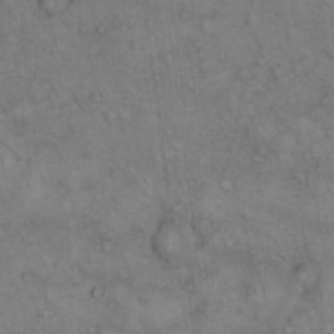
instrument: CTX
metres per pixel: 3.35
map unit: eHh
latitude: 17.1214
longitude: -63.5749
